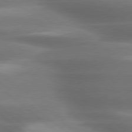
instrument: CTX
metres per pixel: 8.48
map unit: lApd
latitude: 79.4805
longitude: -117.9150
